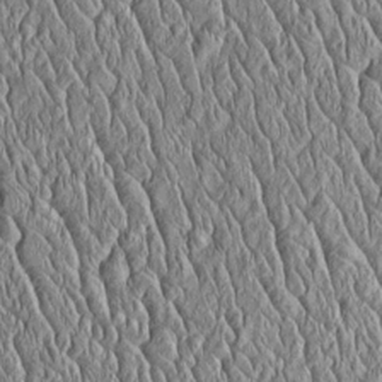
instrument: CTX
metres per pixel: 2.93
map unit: Htu
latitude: -4.5007
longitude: 157.9178
